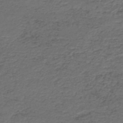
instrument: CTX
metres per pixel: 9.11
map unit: HNb
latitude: -43.9178
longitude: 50.7463
